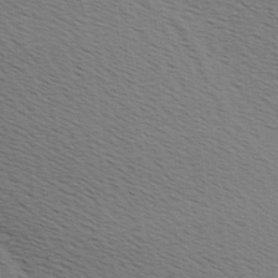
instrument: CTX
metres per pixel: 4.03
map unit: Hve
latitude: 2.7435
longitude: -125.4993
